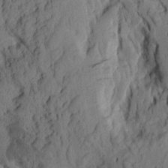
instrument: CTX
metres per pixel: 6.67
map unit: Aa
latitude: 8.6680
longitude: -127.3860
